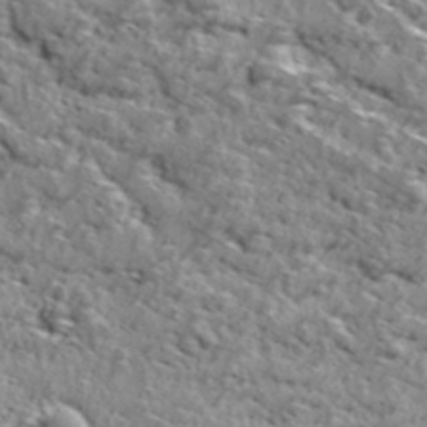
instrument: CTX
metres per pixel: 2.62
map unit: Ave
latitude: 18.5923
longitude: -135.0647
